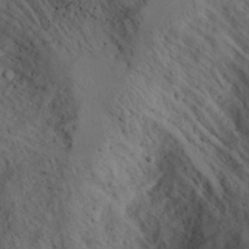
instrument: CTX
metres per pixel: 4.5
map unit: Aa
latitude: 23.7827
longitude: -131.3860
